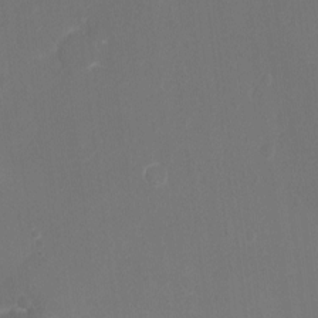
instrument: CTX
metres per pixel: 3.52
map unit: Ht
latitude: -17.9745
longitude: -43.7828
